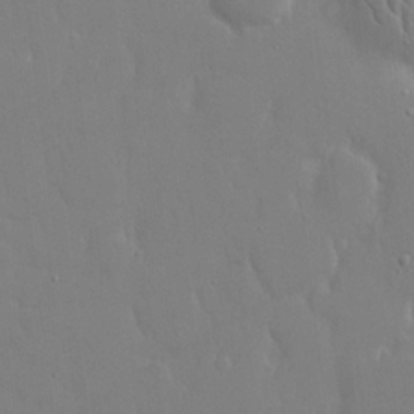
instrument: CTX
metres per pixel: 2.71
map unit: eHh
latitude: 14.9703
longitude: -71.3104
